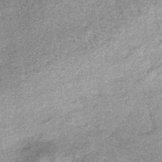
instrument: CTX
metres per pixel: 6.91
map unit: lHb
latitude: -37.0108
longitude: 65.4833
